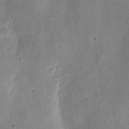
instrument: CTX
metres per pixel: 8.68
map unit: eHh
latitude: 8.4601
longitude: -72.2901
